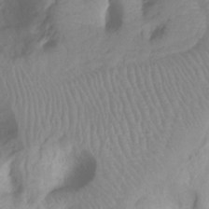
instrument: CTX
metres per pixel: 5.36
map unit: Nhu
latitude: -14.9920
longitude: -26.6491
